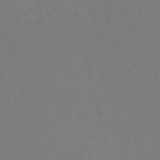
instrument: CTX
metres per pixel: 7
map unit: HNb
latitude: -54.9920
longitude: -39.5938
